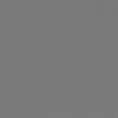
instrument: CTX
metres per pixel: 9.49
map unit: lHb
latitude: -47.9178
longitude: 69.3320
